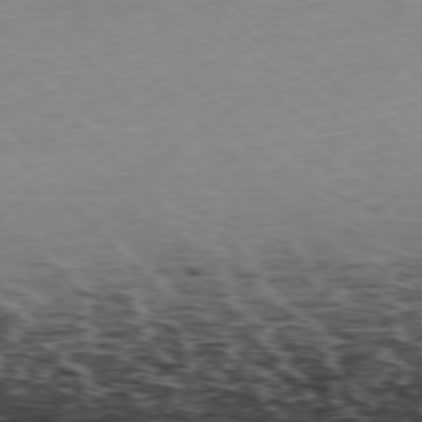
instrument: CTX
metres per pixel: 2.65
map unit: Hpe
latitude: -77.2754
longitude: 13.0109
